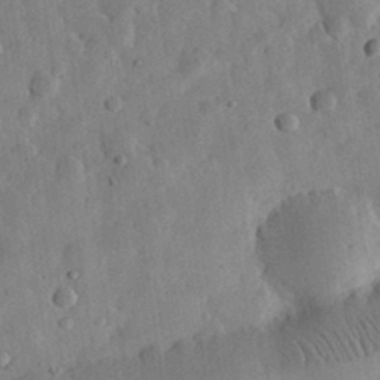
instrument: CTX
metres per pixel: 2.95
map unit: eHh
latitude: 30.7247
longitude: -75.7072
